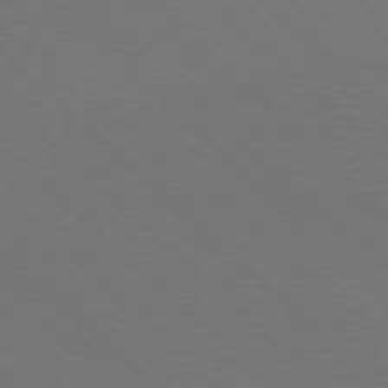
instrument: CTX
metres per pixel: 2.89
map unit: Ap
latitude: -78.4062
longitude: -91.6694
